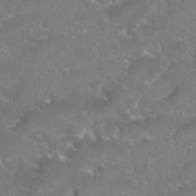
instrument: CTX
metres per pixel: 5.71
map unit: Hto
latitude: 36.2145
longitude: -46.7436
